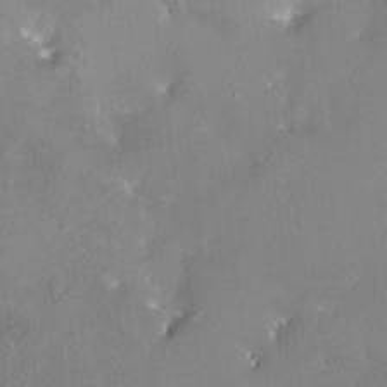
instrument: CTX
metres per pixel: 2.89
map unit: HNhu
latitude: 6.5735
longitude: 3.1998
